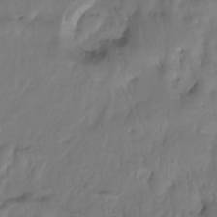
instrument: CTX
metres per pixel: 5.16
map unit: Htu
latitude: -14.9353
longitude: -46.9892
